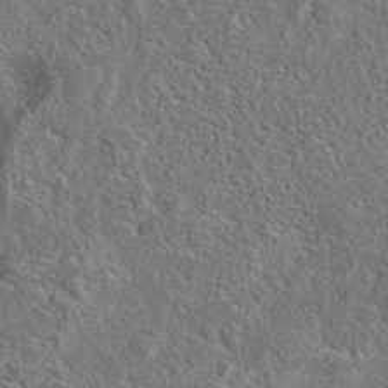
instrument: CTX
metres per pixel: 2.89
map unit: eAb
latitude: 37.4805
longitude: 112.8786
